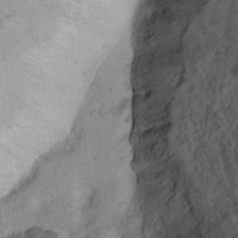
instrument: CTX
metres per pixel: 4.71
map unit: Ht
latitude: 6.7057
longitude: -30.0633
